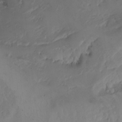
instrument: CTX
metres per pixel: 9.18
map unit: Nhu
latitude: -4.7085
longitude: -85.7639
